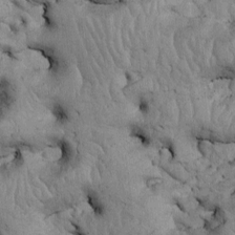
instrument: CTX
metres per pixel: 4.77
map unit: Htu
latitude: -5.4076
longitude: 156.9164
